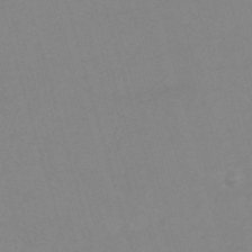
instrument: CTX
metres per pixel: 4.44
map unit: HNb
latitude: -53.9556
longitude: -49.8772
